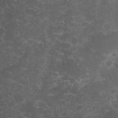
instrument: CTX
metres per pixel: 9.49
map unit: Nhu
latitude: 28.0633
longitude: -60.6868
